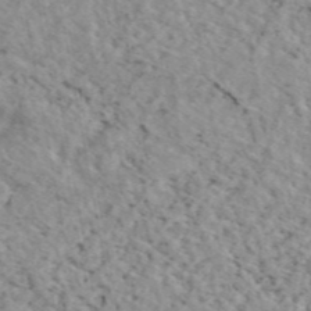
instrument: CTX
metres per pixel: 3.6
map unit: eAb
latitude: 45.2537
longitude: 112.2740
